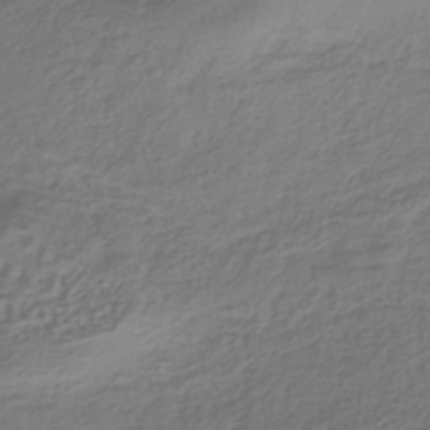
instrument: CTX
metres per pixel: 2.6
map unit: HNhu
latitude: -42.2172
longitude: 102.1417
